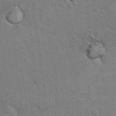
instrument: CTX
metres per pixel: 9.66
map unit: Hto
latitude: 11.6883
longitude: -37.2726
